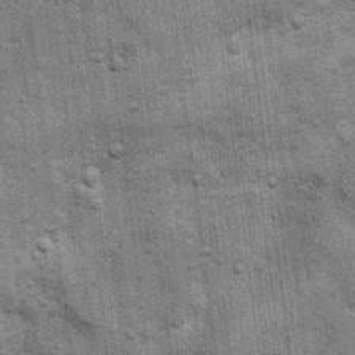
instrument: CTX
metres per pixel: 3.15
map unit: Nhu
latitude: 6.0822
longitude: -23.6127
